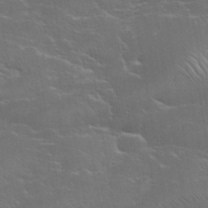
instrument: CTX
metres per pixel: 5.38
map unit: eHh
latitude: 36.2712
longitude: -66.4223
